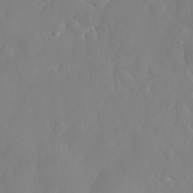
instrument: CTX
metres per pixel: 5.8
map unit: eHh
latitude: 31.5183
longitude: -58.6491
